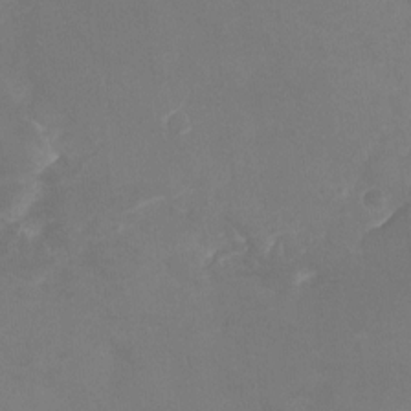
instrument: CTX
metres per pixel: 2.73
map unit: Nhu
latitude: -8.8408
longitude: -43.6316
